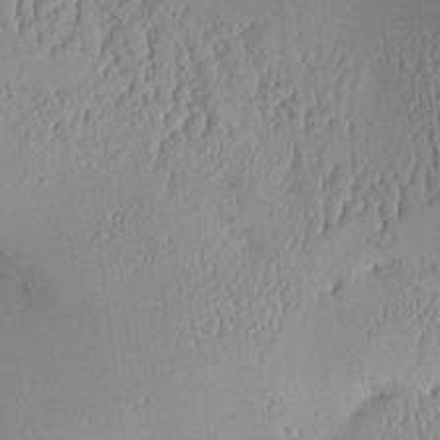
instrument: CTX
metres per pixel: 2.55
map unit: Aa
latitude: 10.5735
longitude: -128.1956
